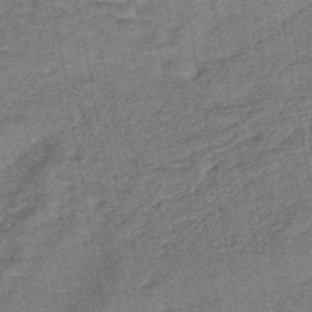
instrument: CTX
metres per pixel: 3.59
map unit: lHb
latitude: -43.8044
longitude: 80.3684
